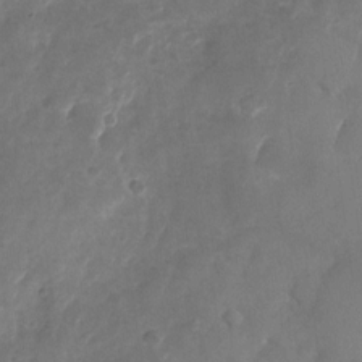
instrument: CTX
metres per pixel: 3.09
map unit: Nhu
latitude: -26.1605
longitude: -70.6868
